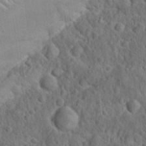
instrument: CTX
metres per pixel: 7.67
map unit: Nhu
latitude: 22.8758
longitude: -67.1781
